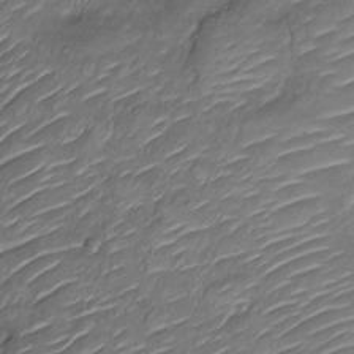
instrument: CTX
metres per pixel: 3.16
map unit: Nve
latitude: -17.8801
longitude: 107.2754
